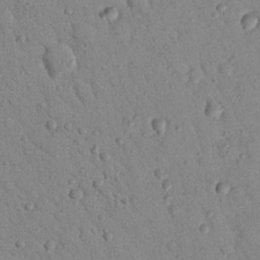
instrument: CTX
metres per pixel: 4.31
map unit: Nhu
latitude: 23.1025
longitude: -75.8205
